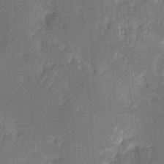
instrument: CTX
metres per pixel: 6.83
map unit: eHh
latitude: 8.2712
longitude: -73.3860
